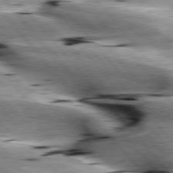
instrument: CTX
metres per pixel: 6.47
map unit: lApd
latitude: 76.5734
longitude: -61.2915
